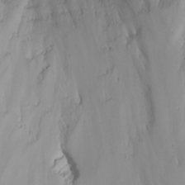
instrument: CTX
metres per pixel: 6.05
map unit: Ht
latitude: -1.6722
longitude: -61.8205
